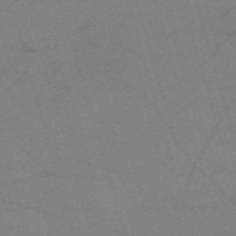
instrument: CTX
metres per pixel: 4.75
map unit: eHh
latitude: -61.5966
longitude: 54.2551
